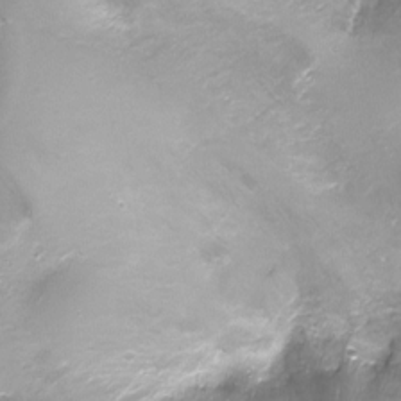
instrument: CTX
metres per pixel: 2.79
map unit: Nhu
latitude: -17.9178
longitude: -46.1200
